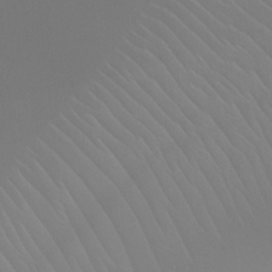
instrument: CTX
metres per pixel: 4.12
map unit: Ht
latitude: -6.4818
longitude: -29.8205
